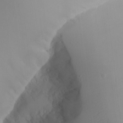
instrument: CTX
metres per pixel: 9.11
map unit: Aa
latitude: 24.3278
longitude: -127.6505
